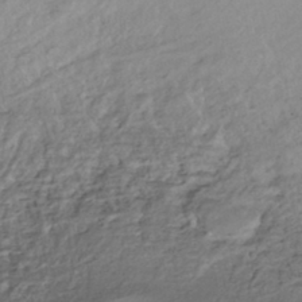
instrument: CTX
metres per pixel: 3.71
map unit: HNhu
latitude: -43.7666
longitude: 97.6155
